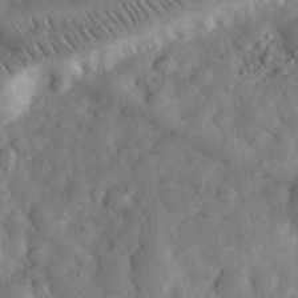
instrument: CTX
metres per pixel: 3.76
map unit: eHh
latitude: 34.4034
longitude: -69.4427
